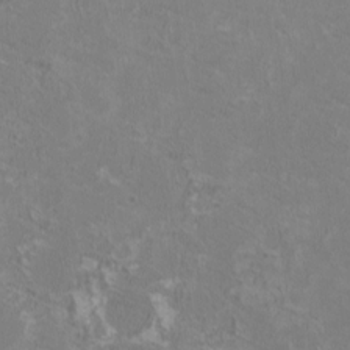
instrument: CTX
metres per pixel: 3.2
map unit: HNhu
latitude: 1.0269
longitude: -1.1970
